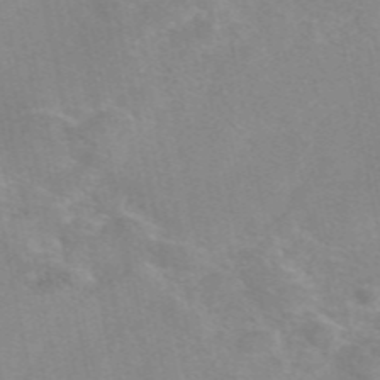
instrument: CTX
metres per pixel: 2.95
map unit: eAb
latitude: 49.1025
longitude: 104.5762
